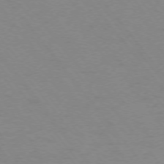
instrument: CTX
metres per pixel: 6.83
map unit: Ap
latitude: -75.4833
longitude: -69.8017
